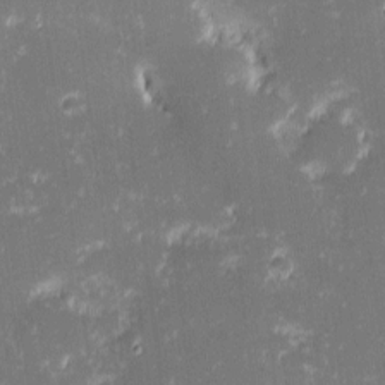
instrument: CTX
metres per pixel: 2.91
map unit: eHh
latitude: -2.0661
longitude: -86.5734
